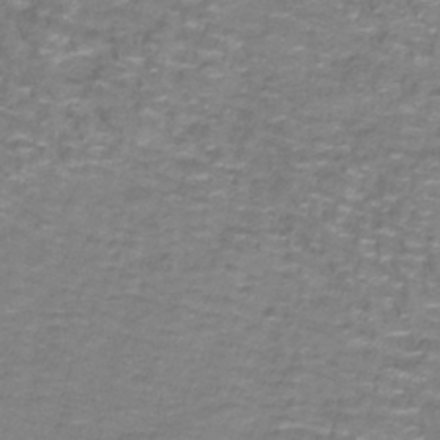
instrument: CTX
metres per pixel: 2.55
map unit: lHb
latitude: -41.4454
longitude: 55.6722
